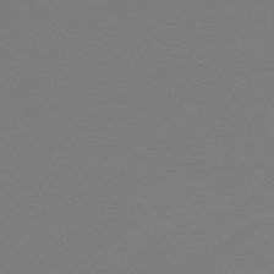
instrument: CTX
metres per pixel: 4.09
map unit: HNb
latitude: -49.1054
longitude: -50.4601
